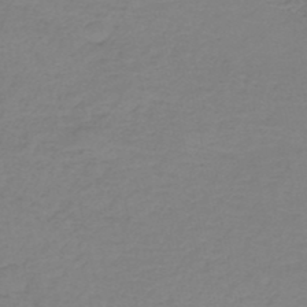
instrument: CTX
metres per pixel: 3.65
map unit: HNb
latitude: -50.3684
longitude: -54.2711
